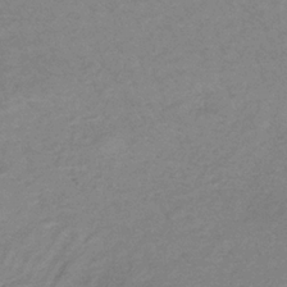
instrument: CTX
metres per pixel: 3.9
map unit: lHb
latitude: -34.8597
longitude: 70.0094
